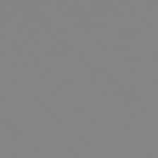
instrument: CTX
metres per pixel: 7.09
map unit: Hpe
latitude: 78.5357
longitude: -164.9703
